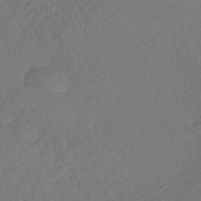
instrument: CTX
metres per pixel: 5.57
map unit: Nhe
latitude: -46.6140
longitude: -172.3278
